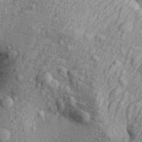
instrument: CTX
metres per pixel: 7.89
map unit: Aa
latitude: 30.1956
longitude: -136.7247
